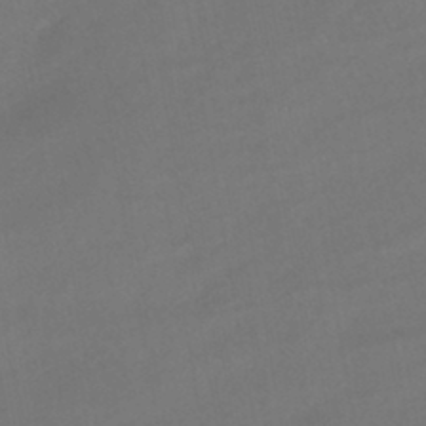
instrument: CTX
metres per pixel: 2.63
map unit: HNhu
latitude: -43.4076
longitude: 102.8975
